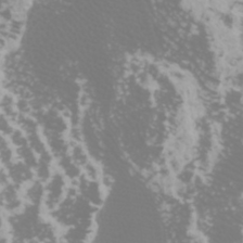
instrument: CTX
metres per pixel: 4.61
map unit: Htu
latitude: -5.4643
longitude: -74.2900
